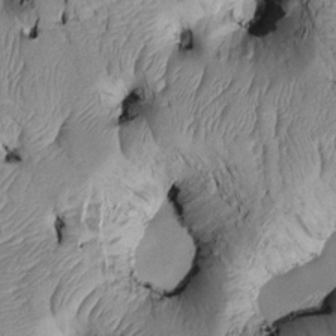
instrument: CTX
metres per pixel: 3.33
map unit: Htu
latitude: 2.3089
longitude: 149.1998
